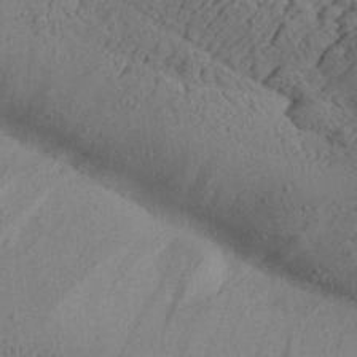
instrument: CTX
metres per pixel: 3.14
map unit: Aa
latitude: 24.5545
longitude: -134.6301
